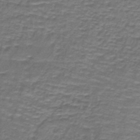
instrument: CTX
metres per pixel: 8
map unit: lHb
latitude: -41.2565
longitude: 58.6518
